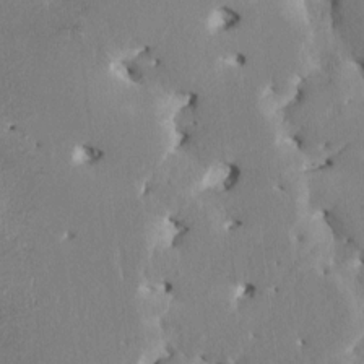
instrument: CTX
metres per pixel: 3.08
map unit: HNhu
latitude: 4.7813
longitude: -5.5938
